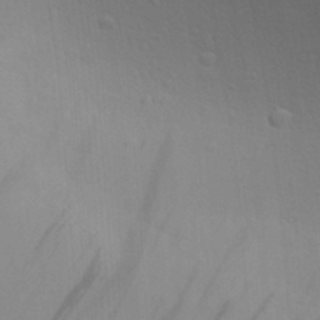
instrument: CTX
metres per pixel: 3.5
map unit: Aa
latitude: 28.8191
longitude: -139.8016
